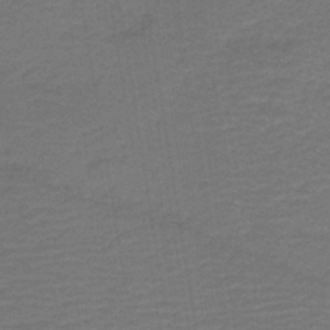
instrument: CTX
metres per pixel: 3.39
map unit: HNb
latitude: -42.5384
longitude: 51.1242
